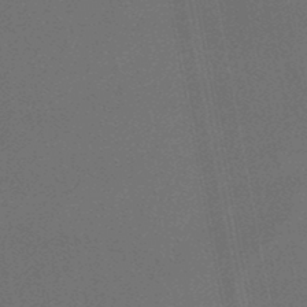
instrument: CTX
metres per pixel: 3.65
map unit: lHb
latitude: -47.9745
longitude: 68.3684
